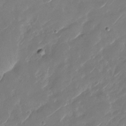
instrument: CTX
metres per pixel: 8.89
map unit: Nhu
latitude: -29.1242
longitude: -72.3657
